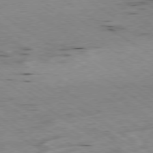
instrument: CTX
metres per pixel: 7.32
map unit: Hpe
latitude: -79.1809
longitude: -21.1592
